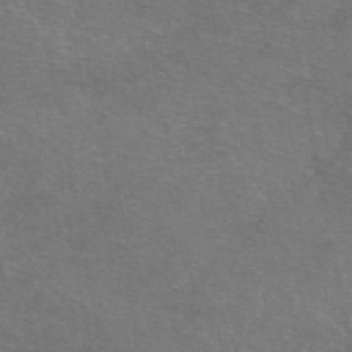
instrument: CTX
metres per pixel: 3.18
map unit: eAb
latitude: 47.6883
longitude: 105.8800
